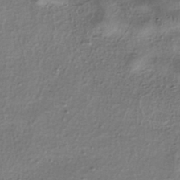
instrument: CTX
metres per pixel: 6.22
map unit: eHh
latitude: -40.6707
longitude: 120.0472
